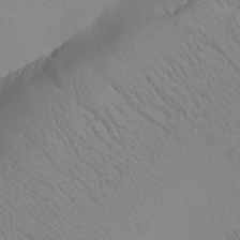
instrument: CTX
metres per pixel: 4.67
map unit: Aa
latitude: 25.2725
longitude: -144.8191
